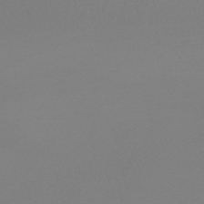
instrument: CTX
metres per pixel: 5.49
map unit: lHb
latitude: -44.4629
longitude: 64.2551
